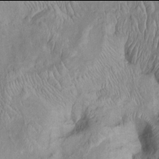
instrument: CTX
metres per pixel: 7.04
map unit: Htu
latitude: -6.0094
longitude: 153.3131
